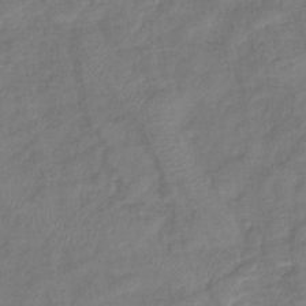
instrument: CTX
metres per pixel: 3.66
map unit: lHb
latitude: -42.1983
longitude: 80.7463
